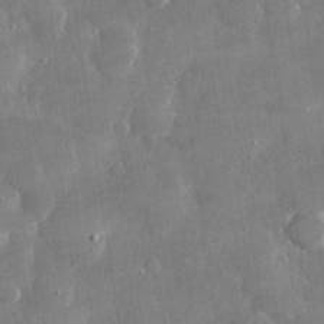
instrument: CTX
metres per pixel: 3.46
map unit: lHvf
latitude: 30.8569
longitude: -93.3103
